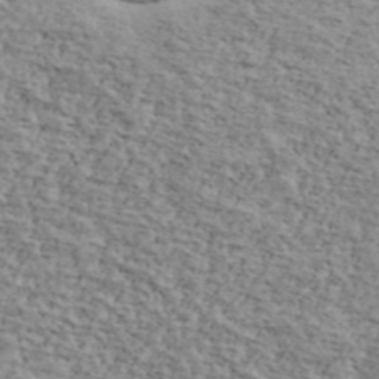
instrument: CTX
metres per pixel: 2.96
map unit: Ave
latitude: 41.3481
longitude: -109.5560
